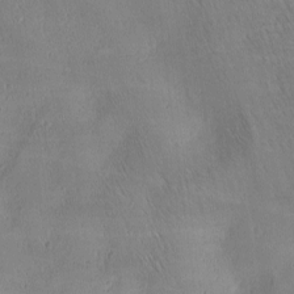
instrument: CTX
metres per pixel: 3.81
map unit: lAa
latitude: -4.0850
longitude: -121.4049
